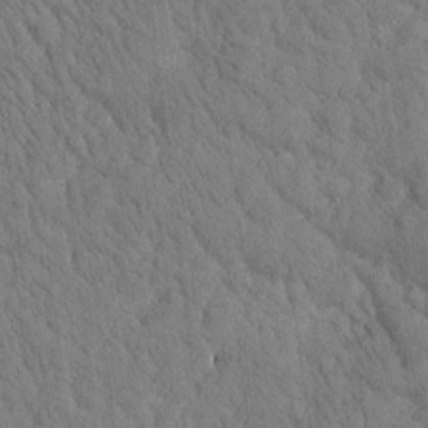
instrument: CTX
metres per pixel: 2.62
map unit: Htu
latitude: -0.8597
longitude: 174.6896
